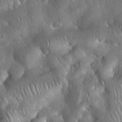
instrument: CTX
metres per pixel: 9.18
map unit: Nhu
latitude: 28.2144
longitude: -67.3481
